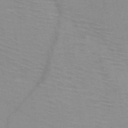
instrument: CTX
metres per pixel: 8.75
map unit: HNb
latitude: -46.1983
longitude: -41.1781
